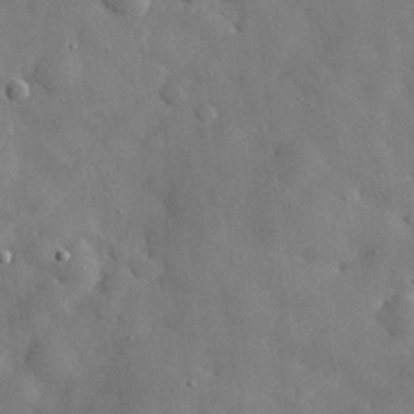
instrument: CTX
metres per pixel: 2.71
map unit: eHh
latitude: 30.8191
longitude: -73.6505
